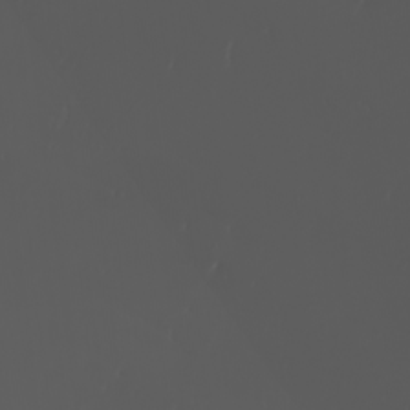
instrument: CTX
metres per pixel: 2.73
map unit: eHh
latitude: -3.0675
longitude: 19.9367
